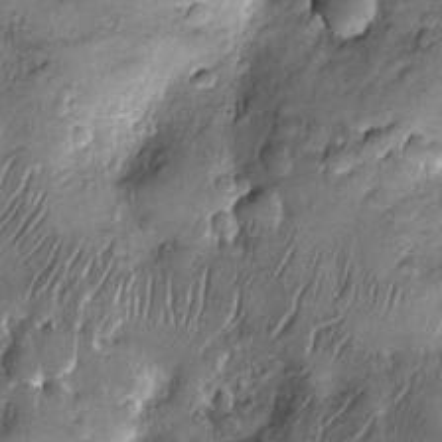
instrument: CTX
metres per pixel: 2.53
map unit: Nhu
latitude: -13.3699
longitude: -22.9892
